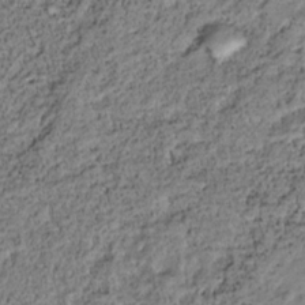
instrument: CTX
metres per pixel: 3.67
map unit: HNhu
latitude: -36.2172
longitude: 33.3510
